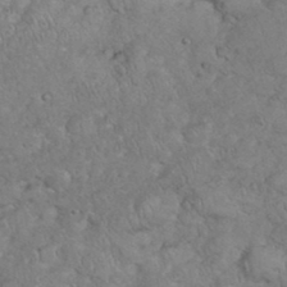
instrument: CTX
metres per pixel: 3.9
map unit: eHh
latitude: 35.8394
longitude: -63.3671
